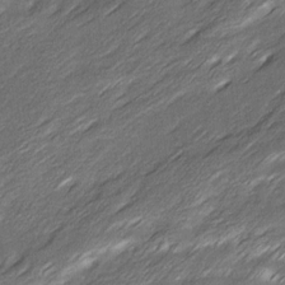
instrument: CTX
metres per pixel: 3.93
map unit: Ave
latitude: 16.5735
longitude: -136.4223
